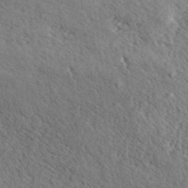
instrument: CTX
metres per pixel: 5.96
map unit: eHh
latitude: 35.6127
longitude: -139.7827
